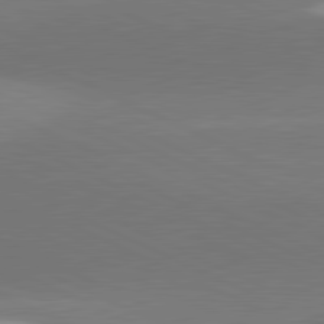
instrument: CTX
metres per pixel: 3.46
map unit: lApd
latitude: 81.5938
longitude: -154.5357
